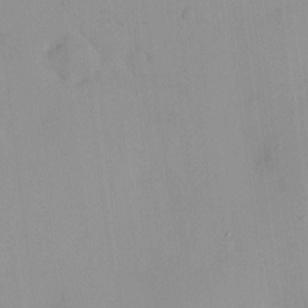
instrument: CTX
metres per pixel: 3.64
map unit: HNhu
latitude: 5.5182
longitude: 3.0297
